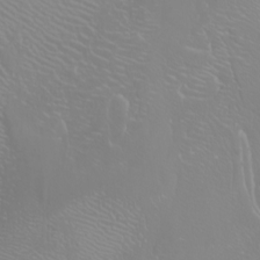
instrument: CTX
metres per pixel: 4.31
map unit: Htu
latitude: -4.6140
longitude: -88.9703
